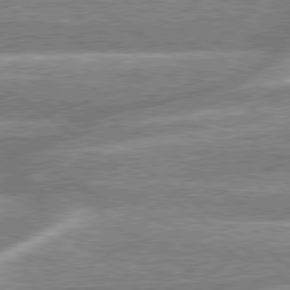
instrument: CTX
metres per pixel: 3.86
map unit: lApd
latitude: 79.0648
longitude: -159.6316
